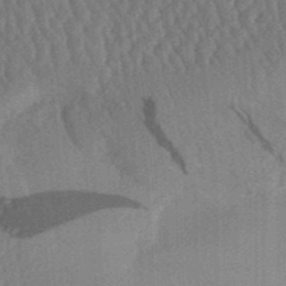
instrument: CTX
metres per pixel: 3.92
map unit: Aa
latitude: 31.4049
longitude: -142.2334
